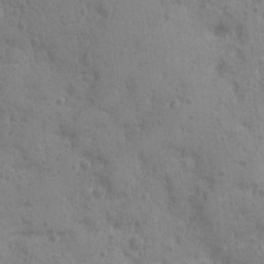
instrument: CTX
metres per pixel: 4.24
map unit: Ave
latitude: -8.4440
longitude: -119.0458
